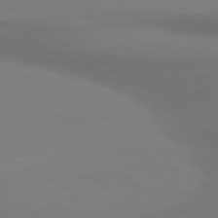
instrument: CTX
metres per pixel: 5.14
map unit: lApd
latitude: 81.2348
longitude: 173.9745
